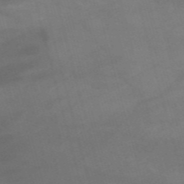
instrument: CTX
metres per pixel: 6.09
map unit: HNb
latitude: -55.7856
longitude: -40.3278
